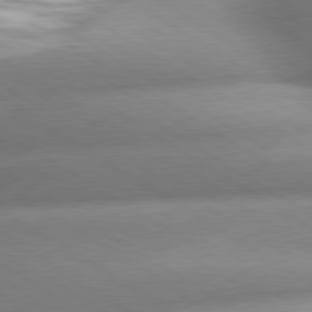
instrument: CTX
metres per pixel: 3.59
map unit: lApd
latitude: 80.5735
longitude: -161.1592
